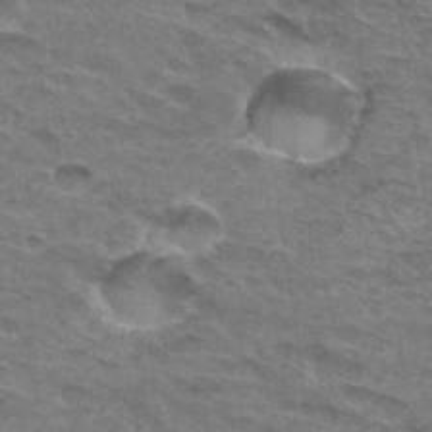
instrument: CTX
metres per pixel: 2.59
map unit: Hto
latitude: 32.8191
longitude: -46.7624
